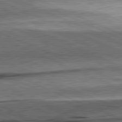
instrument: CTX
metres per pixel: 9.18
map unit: lApd
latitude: 81.9339
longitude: -146.2523
